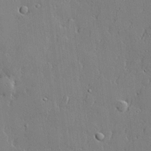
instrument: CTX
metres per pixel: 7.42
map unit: lHvf
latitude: 21.1592
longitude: 143.5777
